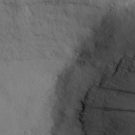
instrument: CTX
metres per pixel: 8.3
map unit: Nhu
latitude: 28.9702
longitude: -71.1025
